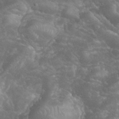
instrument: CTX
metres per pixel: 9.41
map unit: eHh
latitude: 34.2522
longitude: -64.1389
